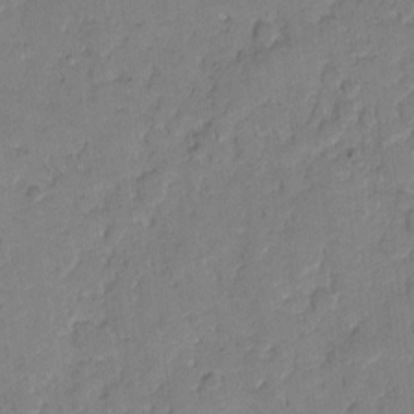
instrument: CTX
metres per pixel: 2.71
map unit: eHh
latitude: 8.1200
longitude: -64.1011
